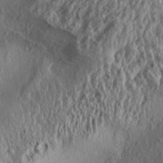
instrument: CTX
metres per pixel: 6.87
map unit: Aa
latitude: 31.8773
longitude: -134.5168
